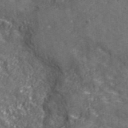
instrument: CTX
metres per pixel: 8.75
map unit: eHh
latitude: 43.0647
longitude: -91.8772
